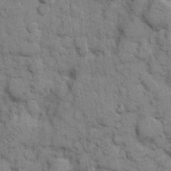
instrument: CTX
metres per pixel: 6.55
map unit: eHh
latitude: 8.2145
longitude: -65.4615
